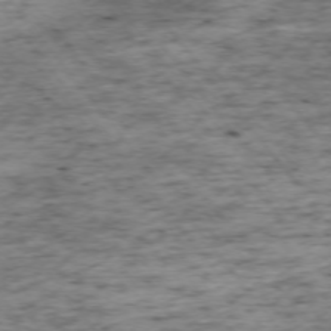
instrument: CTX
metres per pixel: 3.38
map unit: Ap
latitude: -74.0472
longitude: -73.0837
